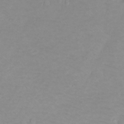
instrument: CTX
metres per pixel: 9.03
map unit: Ht
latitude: -8.9542
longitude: -35.9906
